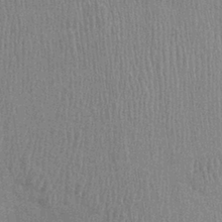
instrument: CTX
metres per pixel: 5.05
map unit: Ht
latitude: -1.6911
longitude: -15.4616
